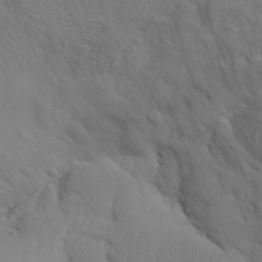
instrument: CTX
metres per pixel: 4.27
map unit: Aa
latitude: 30.0255
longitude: -133.2915
